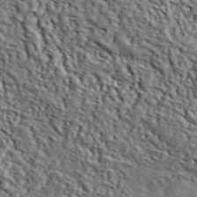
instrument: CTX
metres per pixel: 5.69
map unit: lHvf
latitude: 39.3859
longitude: -87.2348
